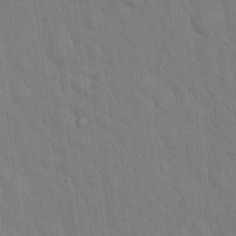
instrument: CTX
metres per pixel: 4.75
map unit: Hto
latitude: 16.2712
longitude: -57.9906
